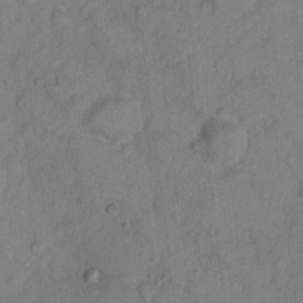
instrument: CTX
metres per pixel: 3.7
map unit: Hto
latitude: 4.5357
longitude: -61.0458
